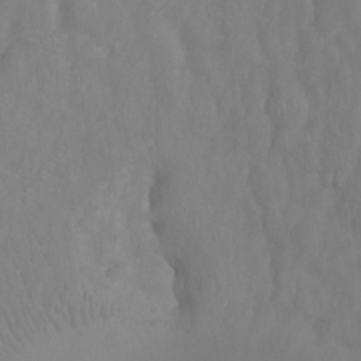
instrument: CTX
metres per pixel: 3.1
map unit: Ht
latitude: -1.8801
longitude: -33.5182
